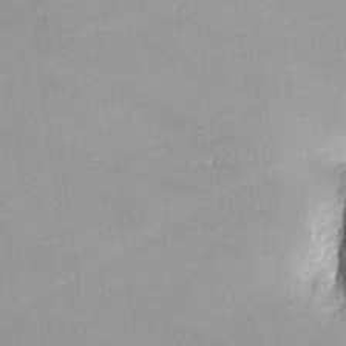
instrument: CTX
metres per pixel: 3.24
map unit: lHvf
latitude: -13.0298
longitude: -102.9136
